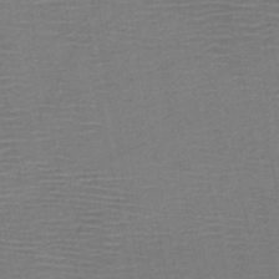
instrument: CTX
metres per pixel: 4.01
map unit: HNb
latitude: -46.3873
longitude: -40.2333
